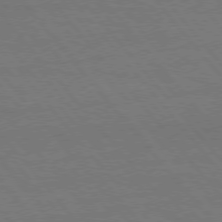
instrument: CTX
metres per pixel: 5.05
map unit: Hpe
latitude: 75.6316
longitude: -137.4805
